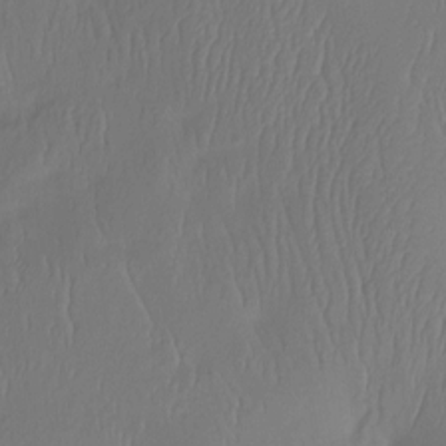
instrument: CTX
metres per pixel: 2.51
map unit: Htu
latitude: -14.3684
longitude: -47.4049
